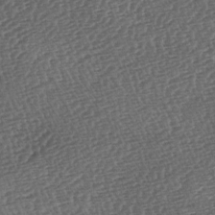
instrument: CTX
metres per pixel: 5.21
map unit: lAa
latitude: -3.4832
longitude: -122.7624
